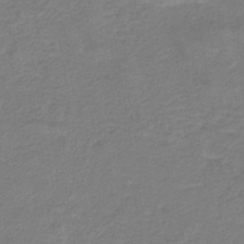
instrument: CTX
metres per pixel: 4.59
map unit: HNb
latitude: -40.8030
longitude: 51.1431
